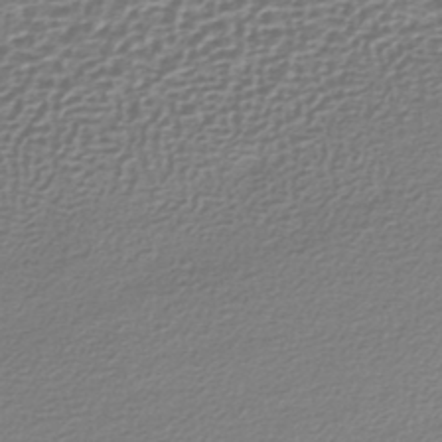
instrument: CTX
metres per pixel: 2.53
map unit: lHb
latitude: -42.5762
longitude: 70.8408
